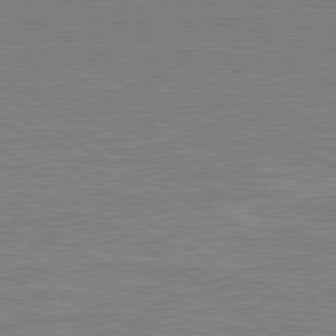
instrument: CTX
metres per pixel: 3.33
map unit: lApd
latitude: 79.5371
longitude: 166.7274
